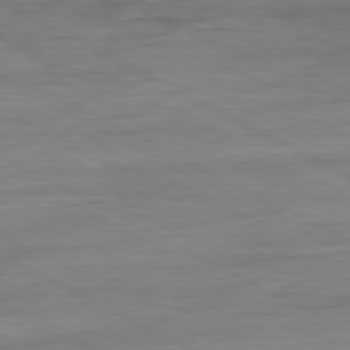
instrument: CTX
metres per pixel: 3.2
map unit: Ap
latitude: -81.5021
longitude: -88.1011
